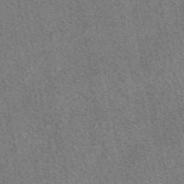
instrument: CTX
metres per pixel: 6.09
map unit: eAb
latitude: 48.4223
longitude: 117.3509
